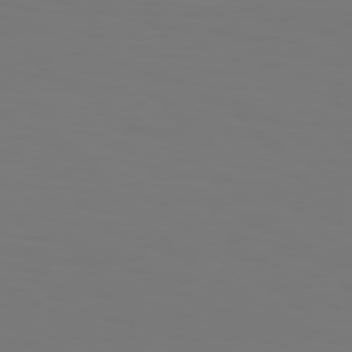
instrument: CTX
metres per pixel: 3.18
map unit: Hpe
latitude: 76.0444
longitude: -133.3671
